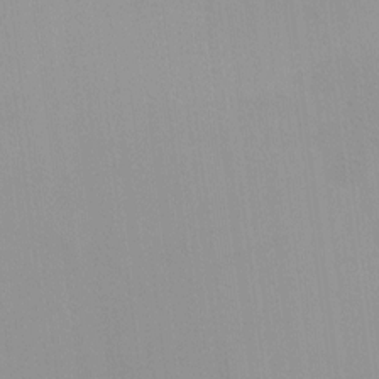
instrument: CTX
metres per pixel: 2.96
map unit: HNhu
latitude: 5.8583
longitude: 8.2928
